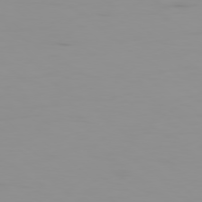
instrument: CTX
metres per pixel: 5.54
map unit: Ap
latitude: -79.4454
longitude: -71.4426
